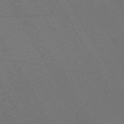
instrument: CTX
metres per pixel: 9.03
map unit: Hpe
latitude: -72.5762
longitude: 11.5210
